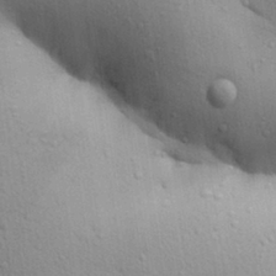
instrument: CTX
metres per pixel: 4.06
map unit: Aa
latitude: 29.8394
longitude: -147.6505
